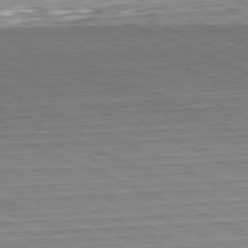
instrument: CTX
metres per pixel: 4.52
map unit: Hpe
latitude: -81.8045
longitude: 11.5210
